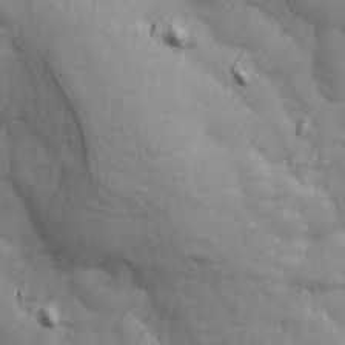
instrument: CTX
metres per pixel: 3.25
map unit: Ave
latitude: 13.6694
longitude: -105.4805
